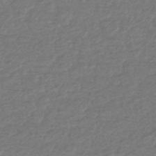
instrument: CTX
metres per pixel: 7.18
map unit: HNhu
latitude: -48.4440
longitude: 96.7463
